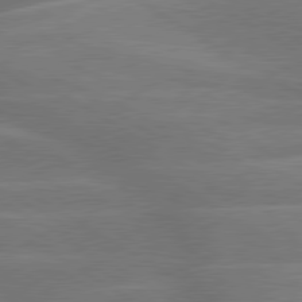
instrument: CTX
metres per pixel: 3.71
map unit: lApd
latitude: 79.9339
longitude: -123.4048
